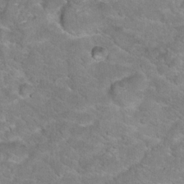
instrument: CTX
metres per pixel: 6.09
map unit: Hto
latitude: 18.0255
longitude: -35.9717
